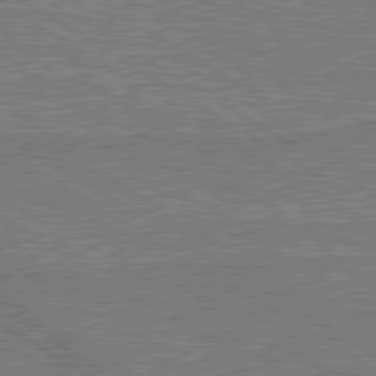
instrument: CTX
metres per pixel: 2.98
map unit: lApd
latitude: 79.6694
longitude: 168.9541
